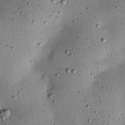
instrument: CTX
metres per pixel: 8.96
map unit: eHh
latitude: 24.7435
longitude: -71.0836
